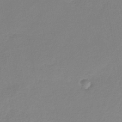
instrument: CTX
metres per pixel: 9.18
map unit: HNb
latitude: -34.7274
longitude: 52.5006
